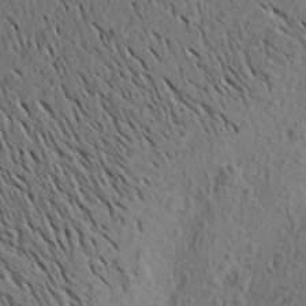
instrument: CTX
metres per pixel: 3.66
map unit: Aa
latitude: 27.0836
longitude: -142.9325
